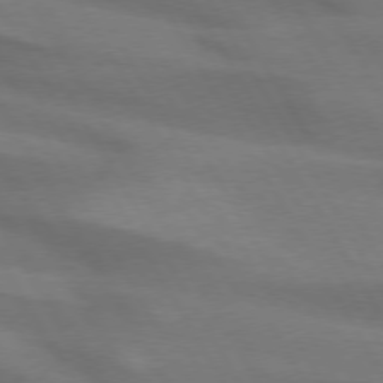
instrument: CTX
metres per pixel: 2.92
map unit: lApd
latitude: 74.2523
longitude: -65.6316
